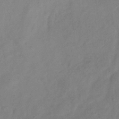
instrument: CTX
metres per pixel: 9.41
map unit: Hve
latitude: -33.7478
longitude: 90.1795
